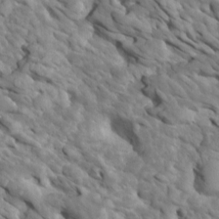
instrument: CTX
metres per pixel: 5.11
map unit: Htu
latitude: 2.3467
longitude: 142.6896
